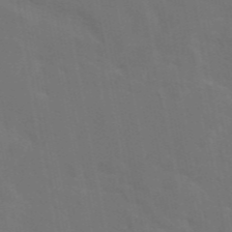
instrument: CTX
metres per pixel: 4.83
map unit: eAb
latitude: 46.1578
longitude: 121.3320
